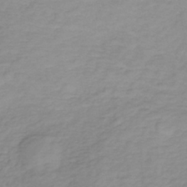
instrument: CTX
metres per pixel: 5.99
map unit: lHb
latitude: -36.6140
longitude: 70.3306
